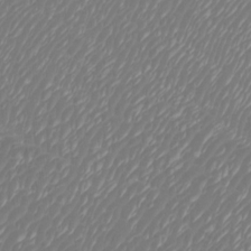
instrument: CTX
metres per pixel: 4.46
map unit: Htu
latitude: -5.6910
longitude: -74.8569
